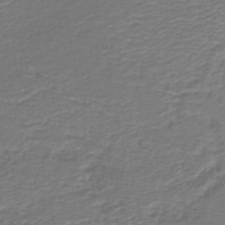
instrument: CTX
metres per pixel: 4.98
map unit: HNb
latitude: -42.3495
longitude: 50.0283
